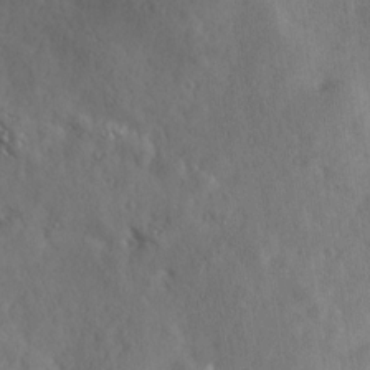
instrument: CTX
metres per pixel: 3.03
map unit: Ave
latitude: 18.1766
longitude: -131.3104
